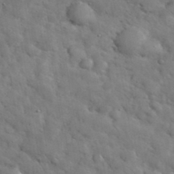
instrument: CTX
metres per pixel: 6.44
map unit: eHh
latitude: 37.1403
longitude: -67.3859
